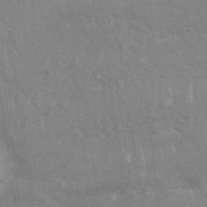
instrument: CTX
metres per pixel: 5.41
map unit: Nhu
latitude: 26.3278
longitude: -62.1767
